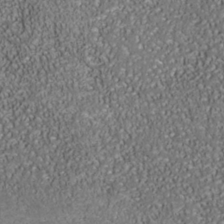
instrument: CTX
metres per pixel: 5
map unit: Nhe
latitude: -38.2173
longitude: -87.5749
